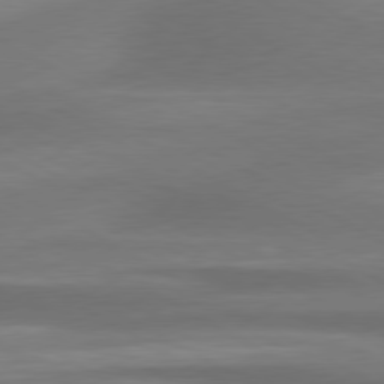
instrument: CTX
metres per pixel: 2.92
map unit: lApd
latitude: 79.1592
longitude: -115.3103
